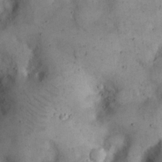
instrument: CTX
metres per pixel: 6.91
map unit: eHh
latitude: 20.4034
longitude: -61.3104
